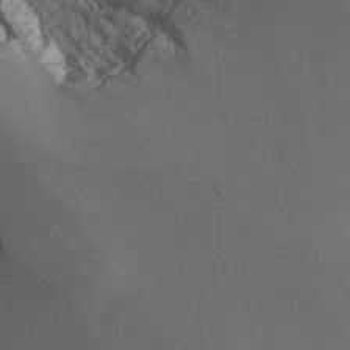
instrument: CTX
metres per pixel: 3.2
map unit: Nhu
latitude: -8.9353
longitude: -79.0270
